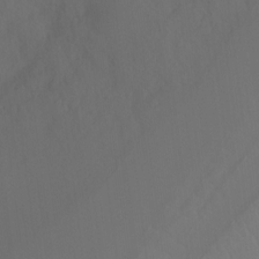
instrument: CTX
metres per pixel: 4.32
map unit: Ht
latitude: -15.8801
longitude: -43.1970
